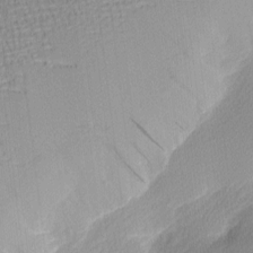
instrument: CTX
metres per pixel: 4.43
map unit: Nhu
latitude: 2.4601
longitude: -76.2522
